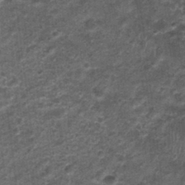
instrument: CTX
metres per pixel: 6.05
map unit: Nhu
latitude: 1.4804
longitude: -17.1970
